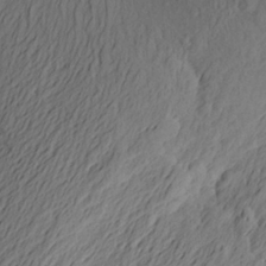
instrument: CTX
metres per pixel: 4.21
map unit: Aa
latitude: 25.0647
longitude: -145.8583
